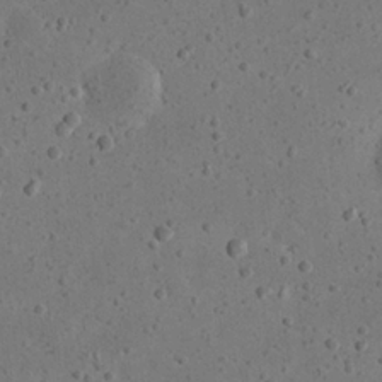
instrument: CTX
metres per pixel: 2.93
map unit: eHh
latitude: 23.3482
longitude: -68.2523
